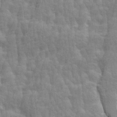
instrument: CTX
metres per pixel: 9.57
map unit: Ave
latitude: 14.0822
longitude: -134.1011
